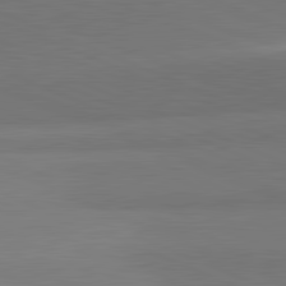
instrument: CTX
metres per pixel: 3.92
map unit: lApd
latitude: 81.9339
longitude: 149.8423
